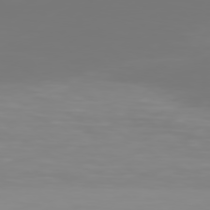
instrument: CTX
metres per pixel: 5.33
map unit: Hpe
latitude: 76.6112
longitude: -137.1026
